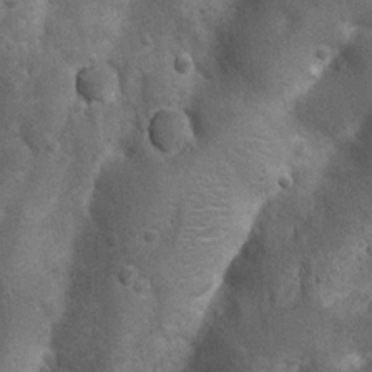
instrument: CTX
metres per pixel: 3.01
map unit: Nhu
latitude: 7.3104
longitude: -22.7813
